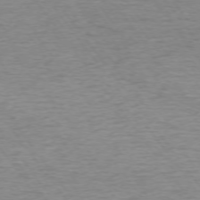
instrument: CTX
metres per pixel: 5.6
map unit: Ap
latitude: -74.3873
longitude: -79.1970
